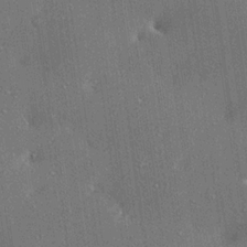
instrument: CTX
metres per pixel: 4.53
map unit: lAa
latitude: 18.6301
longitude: -139.4237
